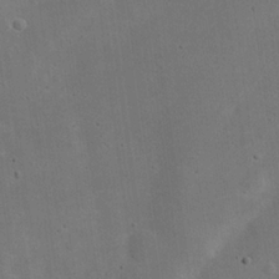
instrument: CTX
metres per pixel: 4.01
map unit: eHh
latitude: 23.7827
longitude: -69.9339
